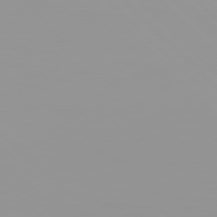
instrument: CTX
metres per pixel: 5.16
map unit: Hpe
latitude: 77.8205
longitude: -140.4978
